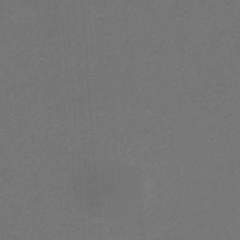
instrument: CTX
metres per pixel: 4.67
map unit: eHb
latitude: -32.3496
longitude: 69.6910
